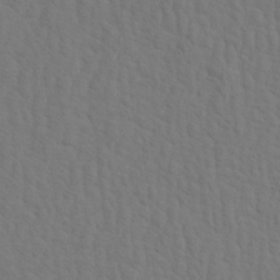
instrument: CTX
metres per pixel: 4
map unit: Aa
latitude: 19.5749
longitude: -142.0633
